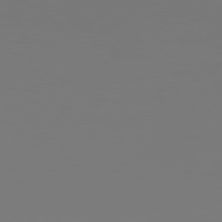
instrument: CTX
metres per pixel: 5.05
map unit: Hpe
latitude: 76.5168
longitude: -131.0270
